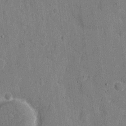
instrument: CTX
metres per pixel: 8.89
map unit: eHh
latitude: 8.5357
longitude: -67.8961
